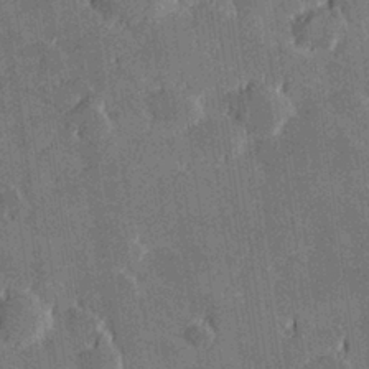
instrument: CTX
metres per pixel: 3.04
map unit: Hve
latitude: 27.9339
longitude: 144.1795
